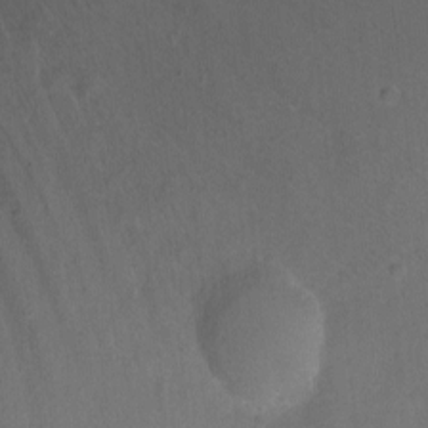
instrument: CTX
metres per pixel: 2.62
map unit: Nhu
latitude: -7.4265
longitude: -39.8961
